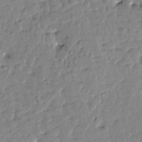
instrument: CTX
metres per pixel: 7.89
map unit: Htu
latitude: 1.0836
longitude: -179.8773
